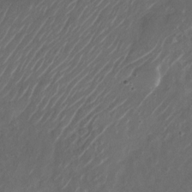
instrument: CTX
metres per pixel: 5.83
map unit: Nhu
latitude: -27.9745
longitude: -72.5168
